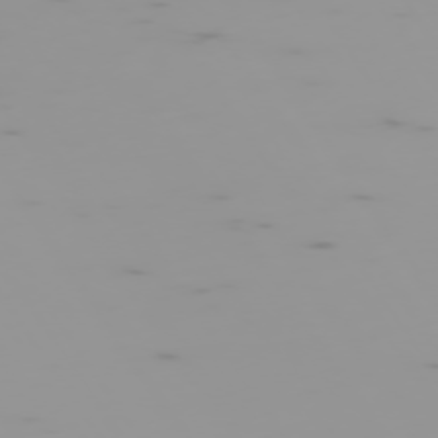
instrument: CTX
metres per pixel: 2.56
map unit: Hpe
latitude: -74.7841
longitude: 6.6140
